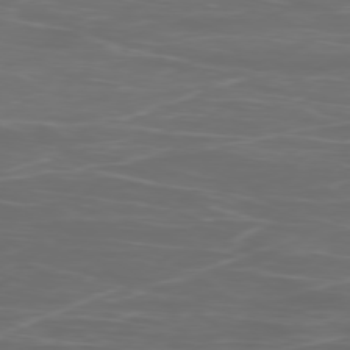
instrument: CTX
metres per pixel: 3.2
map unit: Ap
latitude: -78.7652
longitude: -93.0458
